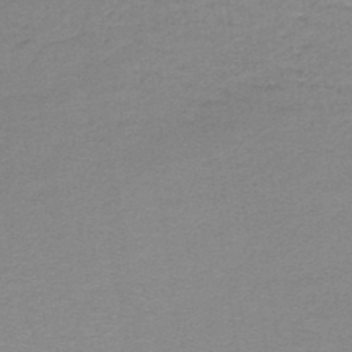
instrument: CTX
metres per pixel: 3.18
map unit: lHb
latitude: -43.7477
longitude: 58.4628
